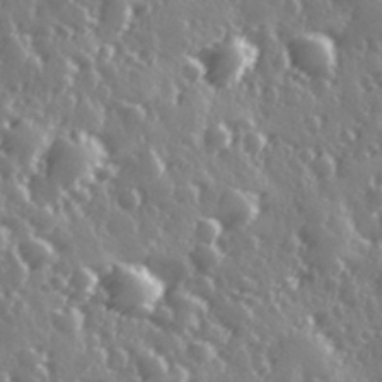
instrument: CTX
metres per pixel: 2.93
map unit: Hve
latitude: 27.5560
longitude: 147.0486
